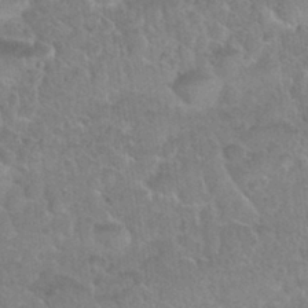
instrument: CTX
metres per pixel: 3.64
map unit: Nhu
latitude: 31.1781
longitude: -51.6693
